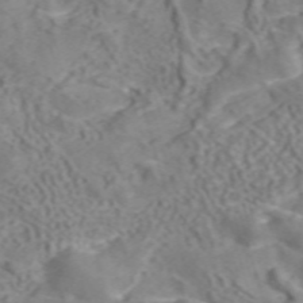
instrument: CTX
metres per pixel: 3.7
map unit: ANa
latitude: 41.5182
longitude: 33.4455
